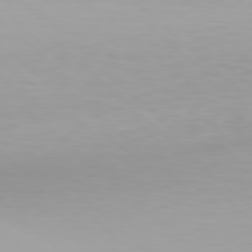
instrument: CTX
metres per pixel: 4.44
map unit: Hpe
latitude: 78.0822
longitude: -134.7057
